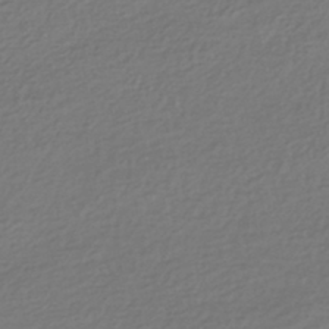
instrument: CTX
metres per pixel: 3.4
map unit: HNhu
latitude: -43.7855
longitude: 96.8030
